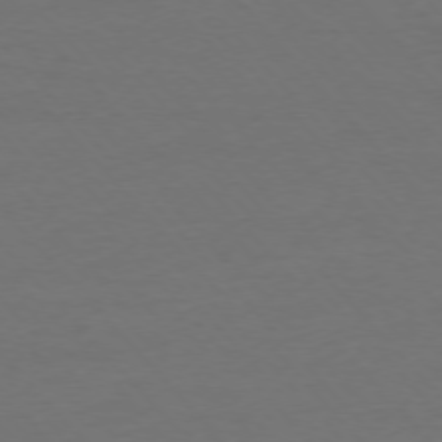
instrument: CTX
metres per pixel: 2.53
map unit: Ap
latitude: -76.7274
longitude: -83.4237
